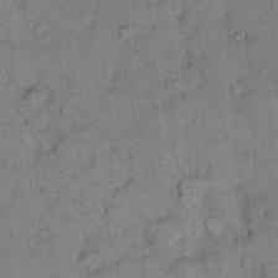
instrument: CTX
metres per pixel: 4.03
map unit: Hto
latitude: 9.0648
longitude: -61.5749
